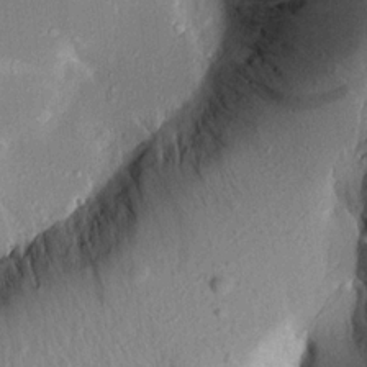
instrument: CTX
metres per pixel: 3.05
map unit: Aa
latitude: 18.5168
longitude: -146.0444
